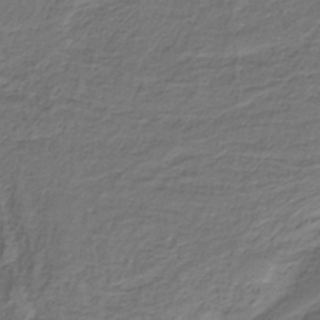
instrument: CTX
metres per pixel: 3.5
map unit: HNb
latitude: -35.8422
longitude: 58.2739
